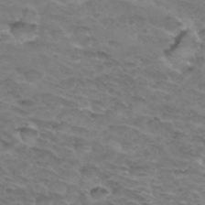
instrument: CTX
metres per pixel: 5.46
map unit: Hto
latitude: 33.1403
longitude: -46.6113
